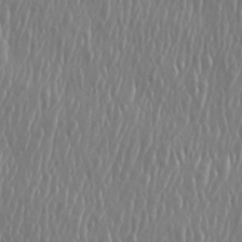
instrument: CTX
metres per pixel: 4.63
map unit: eHh
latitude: 33.8583
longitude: -133.1214
